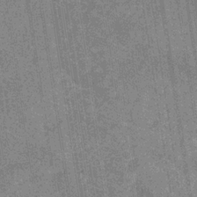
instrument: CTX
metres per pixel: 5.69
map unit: HNb
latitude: -31.5210
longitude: 60.2362
